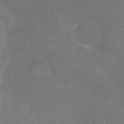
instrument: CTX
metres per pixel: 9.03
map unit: Ht
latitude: -5.6533
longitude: -19.2915
